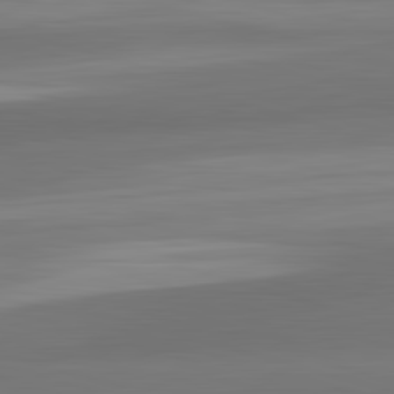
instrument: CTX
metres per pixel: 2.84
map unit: lApd
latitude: 83.3103
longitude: -132.5546
